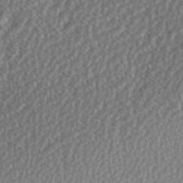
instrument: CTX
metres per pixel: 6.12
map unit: Hve
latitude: 1.4426
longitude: -123.6316
